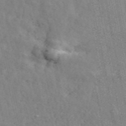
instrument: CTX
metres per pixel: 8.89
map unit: ANa
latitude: 50.4979
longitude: -81.9717
